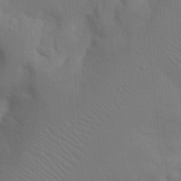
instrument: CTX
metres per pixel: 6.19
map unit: Nhu
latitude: 18.8947
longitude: -73.4616
